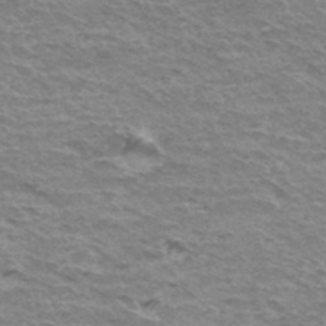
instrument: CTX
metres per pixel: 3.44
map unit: Hto
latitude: 35.7449
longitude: -42.8380
